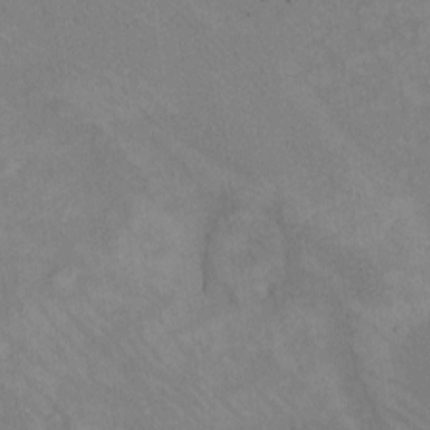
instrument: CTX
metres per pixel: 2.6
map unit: eHh
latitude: -8.1417
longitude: -69.3292
